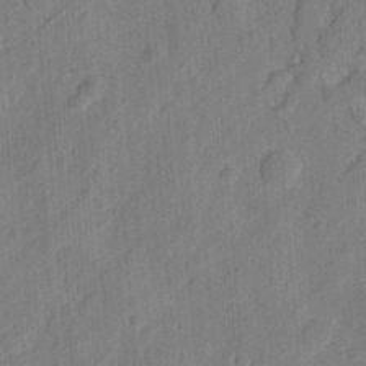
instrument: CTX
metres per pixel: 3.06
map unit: eHh
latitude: 7.2915
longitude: -75.7828
